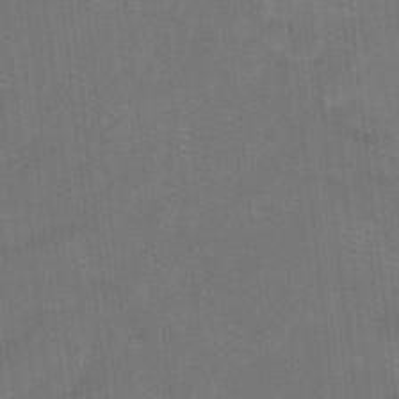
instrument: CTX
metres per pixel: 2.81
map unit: Hto
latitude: 12.4034
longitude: -36.1389
